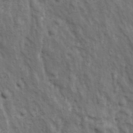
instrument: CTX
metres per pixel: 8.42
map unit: Ave
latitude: 17.3671
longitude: -132.6868
